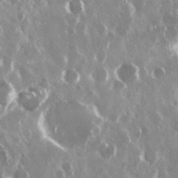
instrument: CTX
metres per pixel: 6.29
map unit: Nhu
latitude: 29.3859
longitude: -60.9324
